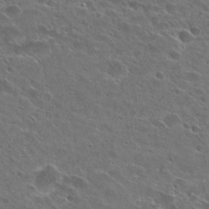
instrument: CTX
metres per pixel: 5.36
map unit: Hto
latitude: 26.2523
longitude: -43.6316
